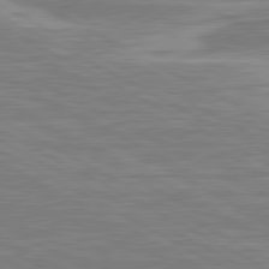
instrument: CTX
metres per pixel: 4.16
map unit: lApd
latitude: 80.9514
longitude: -173.2914
